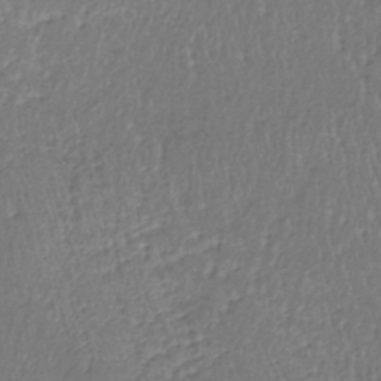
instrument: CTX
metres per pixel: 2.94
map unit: lHb
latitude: -39.1053
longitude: 73.1809
